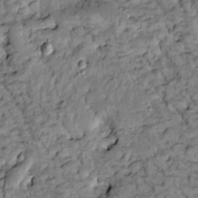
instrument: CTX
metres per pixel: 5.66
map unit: Htu
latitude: -2.4251
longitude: 173.7477
